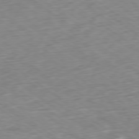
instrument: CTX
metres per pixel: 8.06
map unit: Ap
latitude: -78.9163
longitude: -79.3104
